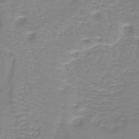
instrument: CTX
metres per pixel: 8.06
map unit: lHb
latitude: -40.6518
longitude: 56.9164
